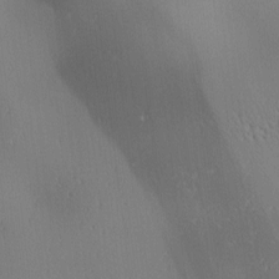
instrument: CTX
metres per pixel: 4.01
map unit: lAa
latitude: 1.6505
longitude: -116.6491
